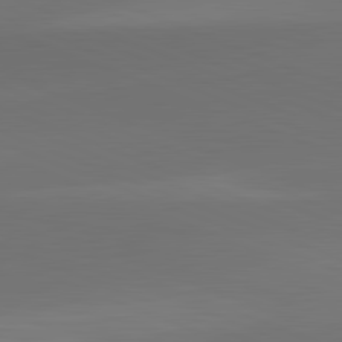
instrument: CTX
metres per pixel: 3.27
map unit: lApd
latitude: 82.2333
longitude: -156.1955
